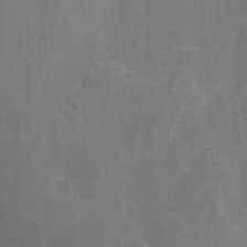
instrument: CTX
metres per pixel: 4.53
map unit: Nhu
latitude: -9.5777
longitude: -77.3859
